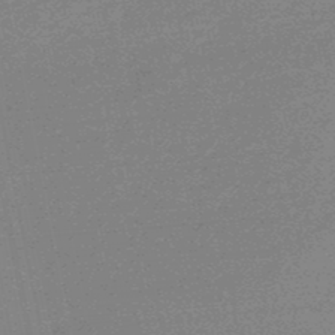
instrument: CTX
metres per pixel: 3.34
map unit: lHb
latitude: -48.5574
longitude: 81.9556
